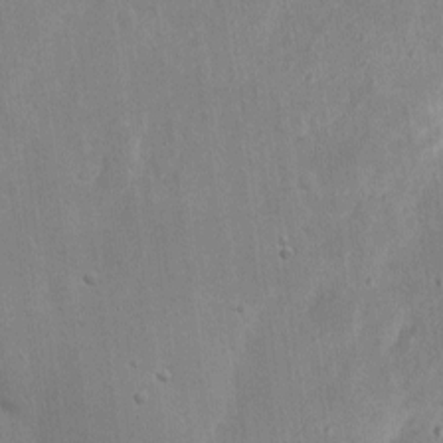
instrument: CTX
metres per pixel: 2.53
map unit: eHh
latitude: 8.4790
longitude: -72.3846
